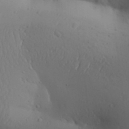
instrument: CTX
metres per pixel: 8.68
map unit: Aa
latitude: 30.4601
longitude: -146.1767
